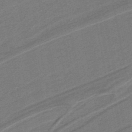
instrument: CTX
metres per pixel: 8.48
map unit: lHb
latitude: -39.4644
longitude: 54.8219
